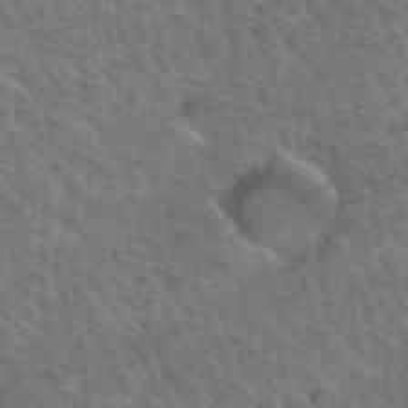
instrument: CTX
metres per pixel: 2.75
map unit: Hto
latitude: 35.4426
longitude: -47.3671
